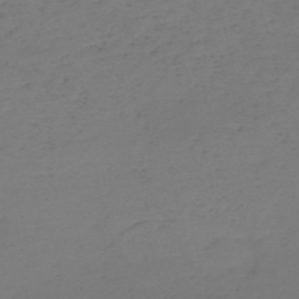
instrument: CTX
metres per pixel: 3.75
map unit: eHh
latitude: -55.0864
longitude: -91.5749
